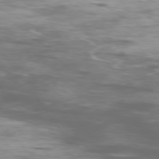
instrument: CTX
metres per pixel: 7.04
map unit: Ap
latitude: -76.8219
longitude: -70.0255
